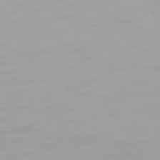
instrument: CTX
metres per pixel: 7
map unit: Hpe
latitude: 74.2334
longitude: -129.5938
